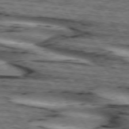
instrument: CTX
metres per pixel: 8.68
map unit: lApd
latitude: 74.3467
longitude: -75.2915
